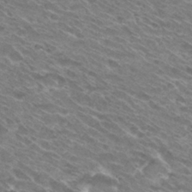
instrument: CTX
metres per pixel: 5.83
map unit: Hto
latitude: 30.6113
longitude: -43.8017
